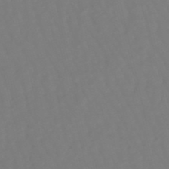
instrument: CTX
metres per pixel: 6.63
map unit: eHb
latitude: -49.8234
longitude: 76.4629
